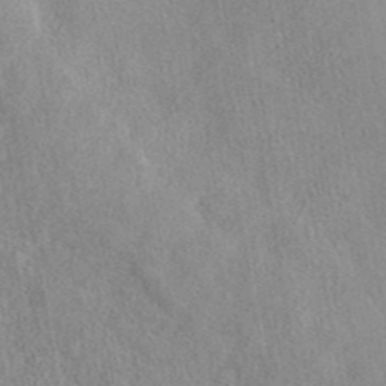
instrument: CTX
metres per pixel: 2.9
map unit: eAb
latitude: 44.2144
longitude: 109.6722
